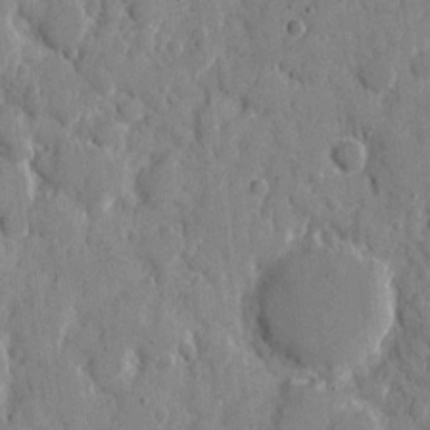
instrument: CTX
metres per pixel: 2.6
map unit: eHh
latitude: 8.0822
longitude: -67.2725
